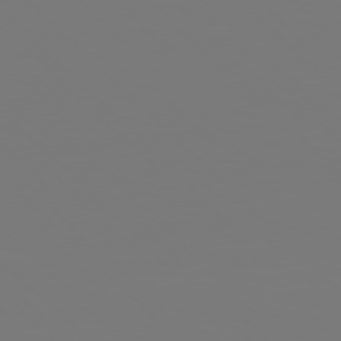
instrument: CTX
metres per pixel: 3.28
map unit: Hpe
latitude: 77.1592
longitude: -136.9325
